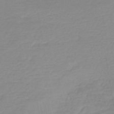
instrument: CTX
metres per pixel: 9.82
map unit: lHb
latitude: -44.3873
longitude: 60.6330
